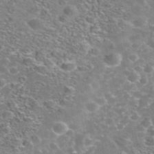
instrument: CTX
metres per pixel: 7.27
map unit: Nhe
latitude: -41.2187
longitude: -100.0822
